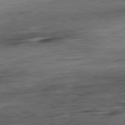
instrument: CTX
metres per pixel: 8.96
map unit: Ap
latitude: -81.5399
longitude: -81.3482
